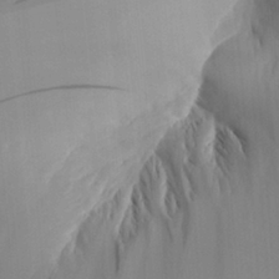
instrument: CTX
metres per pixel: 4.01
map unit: Aa
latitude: 26.9514
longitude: -131.7639
